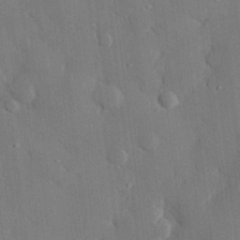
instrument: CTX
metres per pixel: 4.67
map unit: eHh
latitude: 29.0269
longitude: -80.5168
